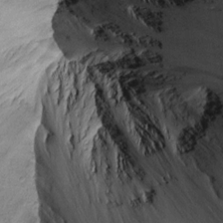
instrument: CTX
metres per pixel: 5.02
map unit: Aa
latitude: 13.7639
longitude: -140.8946
